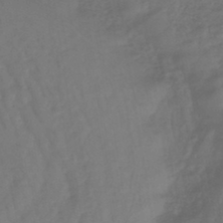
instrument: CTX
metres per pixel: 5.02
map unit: lHb
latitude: -43.2564
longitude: 64.3495
